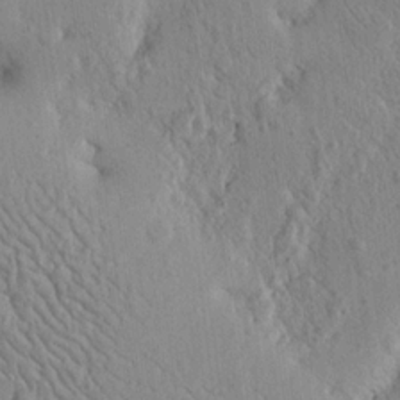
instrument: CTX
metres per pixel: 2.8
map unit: Nhu
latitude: 15.4049
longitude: -78.0822
